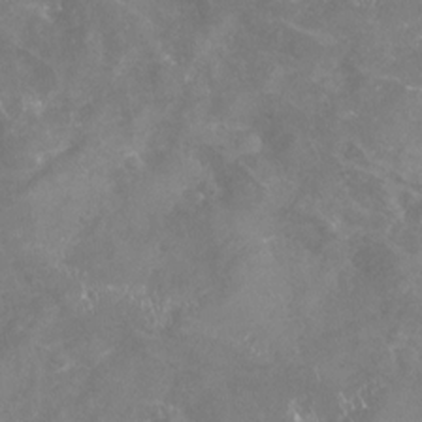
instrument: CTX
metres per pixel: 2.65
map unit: Nhu
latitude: -22.8219
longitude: -57.3481
